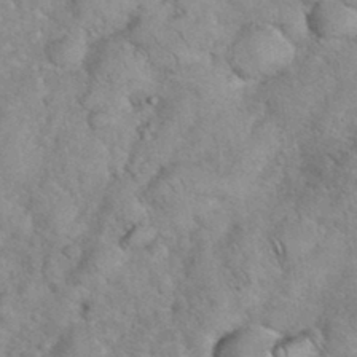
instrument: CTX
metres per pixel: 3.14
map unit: eHh
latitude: 36.6302
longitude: -64.2145
